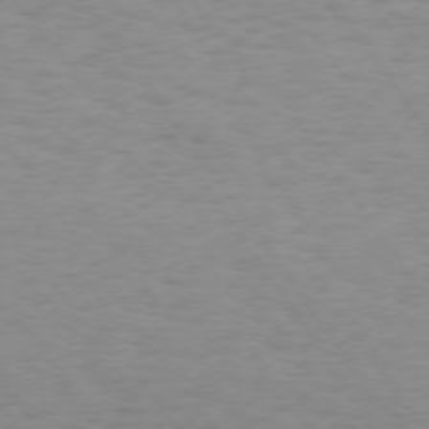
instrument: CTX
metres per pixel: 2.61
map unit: Hpe
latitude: 73.5938
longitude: -132.9136
